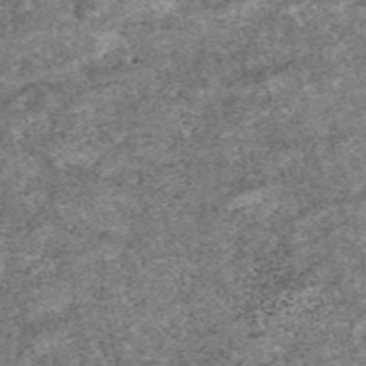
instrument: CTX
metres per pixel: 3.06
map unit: eAb
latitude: 48.6113
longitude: 122.2362
